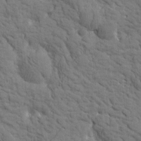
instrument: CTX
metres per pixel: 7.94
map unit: Htu
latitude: -2.5573
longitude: 174.2172
